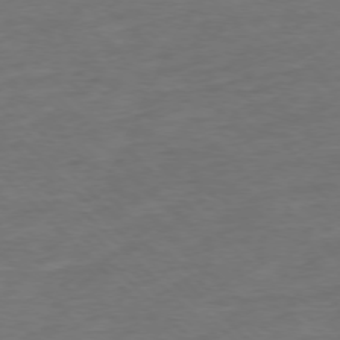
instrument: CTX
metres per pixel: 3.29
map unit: Ap
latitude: -77.5021
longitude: -65.1025
